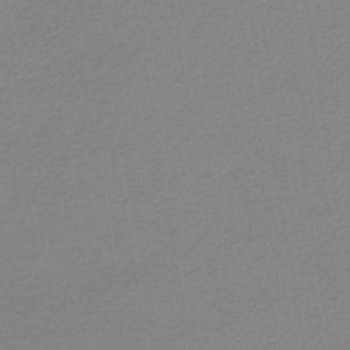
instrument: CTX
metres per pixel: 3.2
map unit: HNb
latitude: -45.7289
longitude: 54.6330
